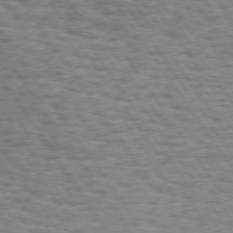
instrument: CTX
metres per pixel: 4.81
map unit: Hpe
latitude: 73.5749
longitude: -131.1970
